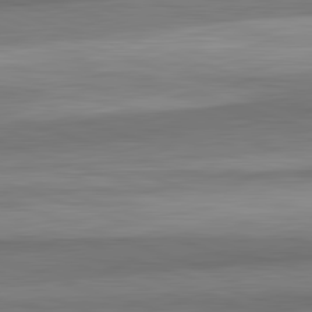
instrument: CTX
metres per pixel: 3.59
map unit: lApd
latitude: 82.5734
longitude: 179.2754
